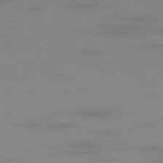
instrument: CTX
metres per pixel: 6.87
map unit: Hpe
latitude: -78.1983
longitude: -20.8002
